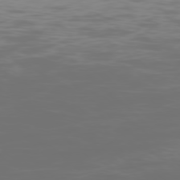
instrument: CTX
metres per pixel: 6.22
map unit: Ap
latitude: -78.5951
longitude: -69.1214
